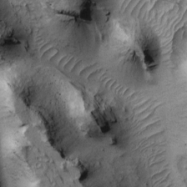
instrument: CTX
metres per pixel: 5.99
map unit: Htu
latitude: -2.1038
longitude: 149.8423
